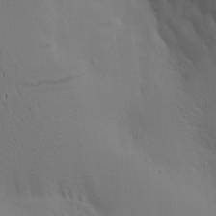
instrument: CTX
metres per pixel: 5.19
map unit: Aa
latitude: 19.6882
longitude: -143.9528
